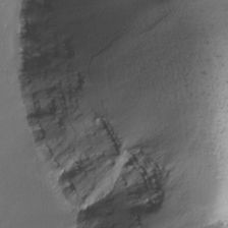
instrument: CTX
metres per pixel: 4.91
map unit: Ave
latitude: -6.8219
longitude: -122.1011
